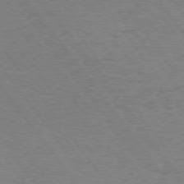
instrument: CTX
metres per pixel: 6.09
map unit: Hpe
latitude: 74.5357
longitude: -141.4804
